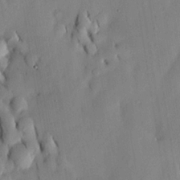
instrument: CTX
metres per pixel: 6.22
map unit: HNhu
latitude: 15.1404
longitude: 12.0661
